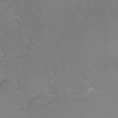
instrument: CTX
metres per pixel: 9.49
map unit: Hto
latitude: 2.8569
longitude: -32.8758
